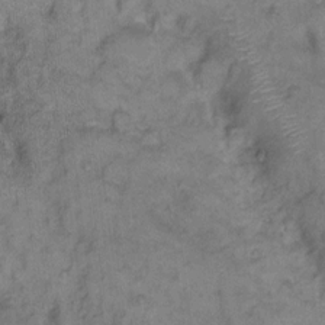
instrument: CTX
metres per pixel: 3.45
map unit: eHh
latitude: 9.3860
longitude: -63.4049
